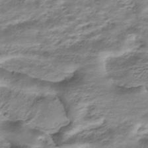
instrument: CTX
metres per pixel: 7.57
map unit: HNhu
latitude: -40.3117
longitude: 109.0108
